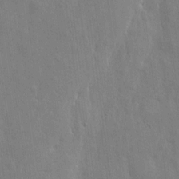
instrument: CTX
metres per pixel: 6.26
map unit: eHh
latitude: 6.7246
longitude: -72.4223
